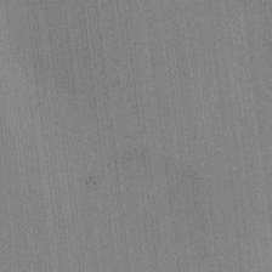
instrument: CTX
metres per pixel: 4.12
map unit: HNhu
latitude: 8.9892
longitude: 15.5022
